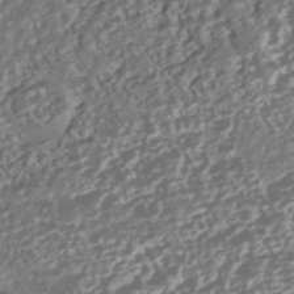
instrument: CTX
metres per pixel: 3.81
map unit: HNhu
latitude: -42.3306
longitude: 107.8234
